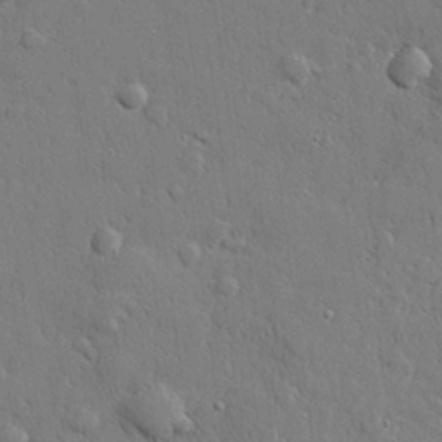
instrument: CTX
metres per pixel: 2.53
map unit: lHvf
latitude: 22.6490
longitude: 144.0661
